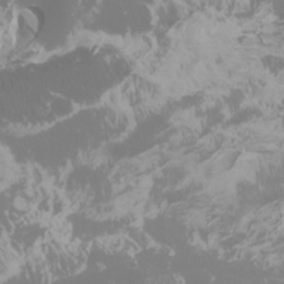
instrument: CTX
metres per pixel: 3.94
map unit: Htu
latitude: -5.9556
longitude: -72.0822
